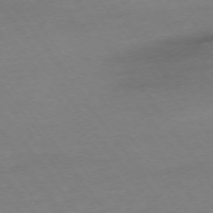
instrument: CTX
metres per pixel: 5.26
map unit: Ap
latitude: -74.5196
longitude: -85.0459
